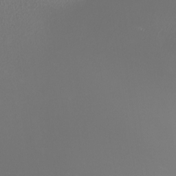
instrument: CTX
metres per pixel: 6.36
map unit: Nhu
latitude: -7.9178
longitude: -91.5371
